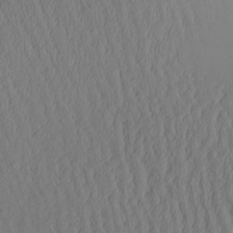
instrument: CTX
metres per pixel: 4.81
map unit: Aa
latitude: 25.5749
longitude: -133.5749
